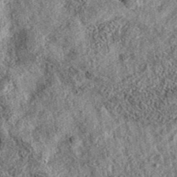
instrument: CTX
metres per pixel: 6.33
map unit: eAb
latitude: 36.8380
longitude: 108.5196
